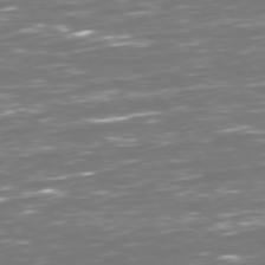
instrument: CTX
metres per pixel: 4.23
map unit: Hpe
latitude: 72.7247
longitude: -126.3656
